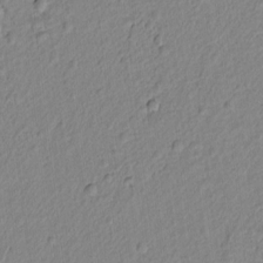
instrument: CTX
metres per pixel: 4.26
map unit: lAvf
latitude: 6.8758
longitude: 166.1984
